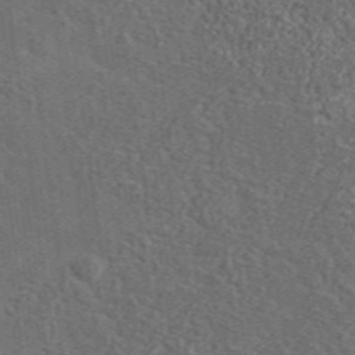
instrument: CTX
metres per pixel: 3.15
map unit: lHvf
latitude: 37.8584
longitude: -91.0458
